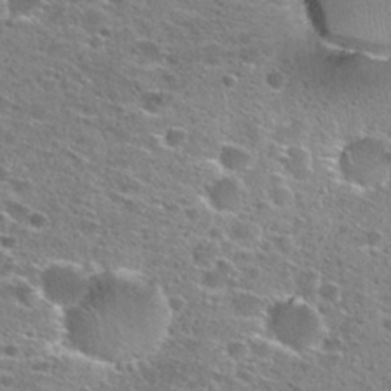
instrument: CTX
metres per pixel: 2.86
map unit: Hto
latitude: 26.3467
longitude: -47.3860
